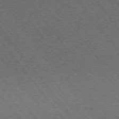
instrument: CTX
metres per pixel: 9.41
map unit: Ap
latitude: -75.8045
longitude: -62.8380
